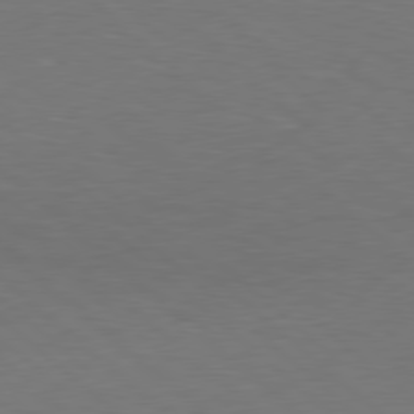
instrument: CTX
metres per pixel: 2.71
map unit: Hpe
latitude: 78.3279
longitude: -150.3089
